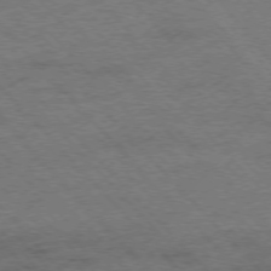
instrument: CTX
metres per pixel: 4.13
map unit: Hpe
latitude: -76.5574
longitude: -13.7639
